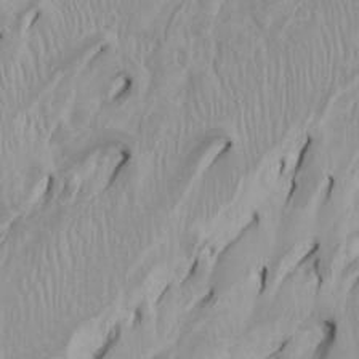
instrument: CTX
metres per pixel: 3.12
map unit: Htu
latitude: -4.4818
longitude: -88.2145
